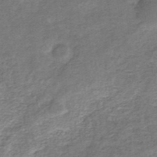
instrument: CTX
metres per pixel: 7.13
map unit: eHb
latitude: -34.0283
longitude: 75.6911
